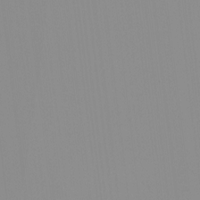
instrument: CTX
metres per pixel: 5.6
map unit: HNhu
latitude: -1.5022
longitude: -6.2334
